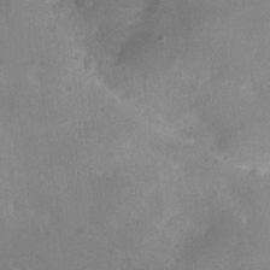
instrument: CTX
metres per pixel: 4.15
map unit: Ht
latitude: -11.6155
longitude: -21.2726
